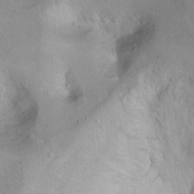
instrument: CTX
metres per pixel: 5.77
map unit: Ht
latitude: 6.9514
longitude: -30.0444
